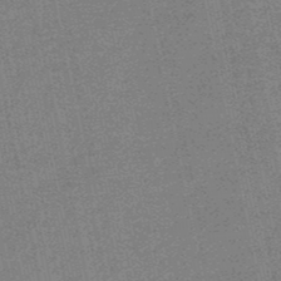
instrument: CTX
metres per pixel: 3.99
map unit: lHb
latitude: -49.7100
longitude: 79.5588
